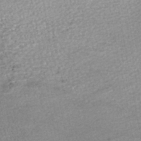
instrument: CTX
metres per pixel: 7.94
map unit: HNhu
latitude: -47.6533
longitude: 102.5952
